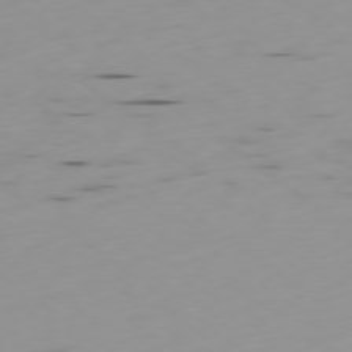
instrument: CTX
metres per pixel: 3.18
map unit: Ap
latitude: -78.9163
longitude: -61.5182
